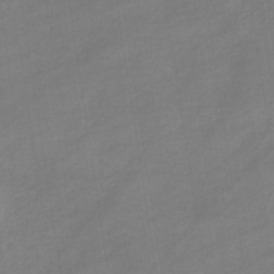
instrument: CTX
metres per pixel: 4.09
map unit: eHb
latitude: -33.8423
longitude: 72.8786
